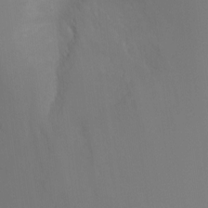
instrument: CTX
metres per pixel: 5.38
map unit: Ht
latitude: -7.3698
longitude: -28.5546
